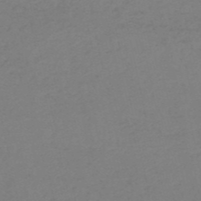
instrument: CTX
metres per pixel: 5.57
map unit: HNb
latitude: -52.9730
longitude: -52.0633
